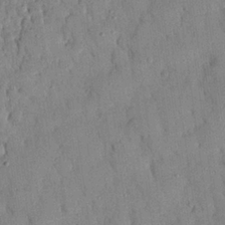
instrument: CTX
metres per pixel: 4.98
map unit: eHh
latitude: 26.7624
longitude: -75.7450
